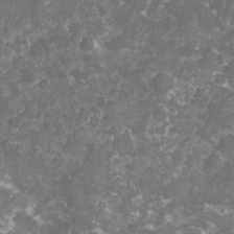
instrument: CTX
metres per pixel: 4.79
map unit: lHvf
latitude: -16.5007
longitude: -99.2914
